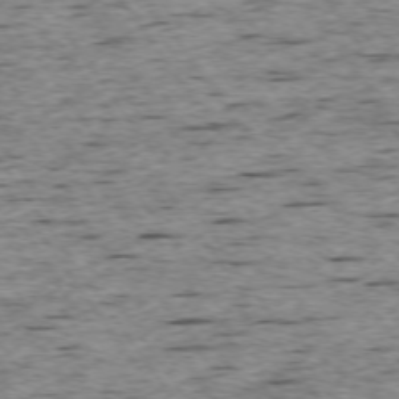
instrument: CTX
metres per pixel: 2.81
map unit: Ap
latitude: -74.4818
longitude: -88.0633
